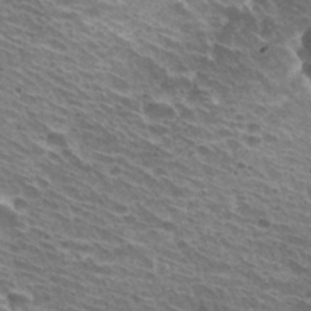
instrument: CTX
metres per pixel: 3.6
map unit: Hto
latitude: 31.6316
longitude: -42.6302
